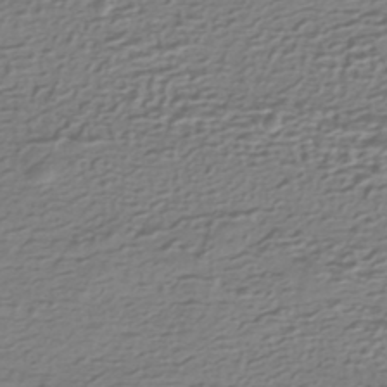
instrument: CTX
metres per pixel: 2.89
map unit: HNhu
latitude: -42.8408
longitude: 100.3684
